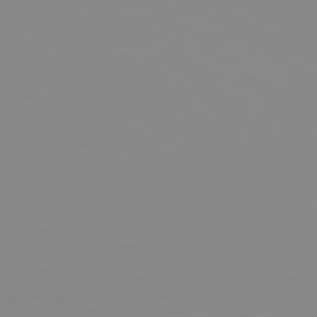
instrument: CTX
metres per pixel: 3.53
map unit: Hpe
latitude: 78.4412
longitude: -172.5356
